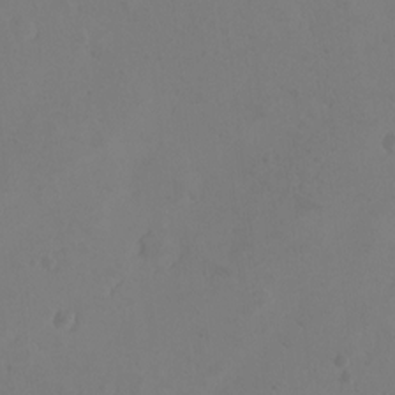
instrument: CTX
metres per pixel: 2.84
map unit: eHh
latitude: -3.1809
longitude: -74.3845
